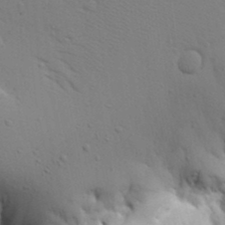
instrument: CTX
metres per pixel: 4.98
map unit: Aa
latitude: 17.7450
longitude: -125.8961
